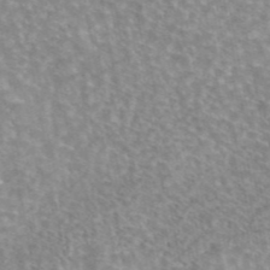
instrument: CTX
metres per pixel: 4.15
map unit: eAb
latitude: 45.2348
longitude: 105.8989
